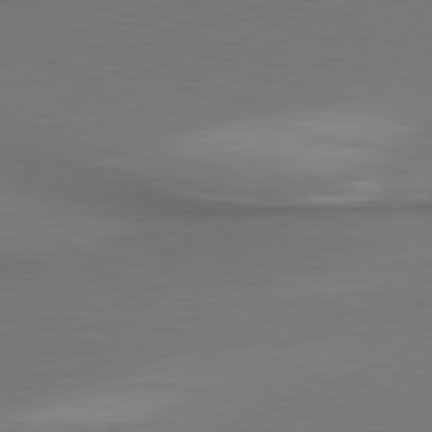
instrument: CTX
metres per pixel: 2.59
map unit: lApd
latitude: 81.0836
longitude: 175.1242
